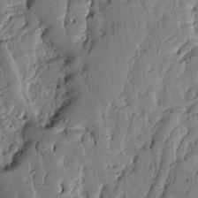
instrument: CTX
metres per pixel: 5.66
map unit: Ave
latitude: 13.3104
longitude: -134.8380
